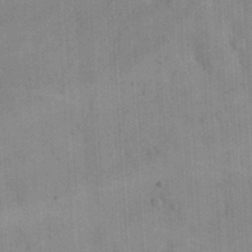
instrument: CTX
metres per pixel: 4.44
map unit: eHh
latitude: 25.0647
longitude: -65.4237
